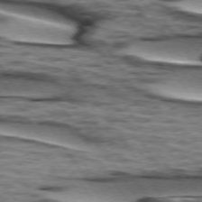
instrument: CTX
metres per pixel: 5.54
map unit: lApd
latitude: 74.0633
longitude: -52.8002
